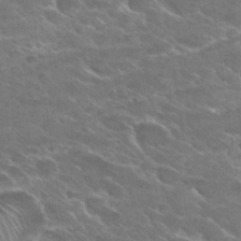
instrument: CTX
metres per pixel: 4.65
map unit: Hto
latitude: 29.8772
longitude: -44.0255
